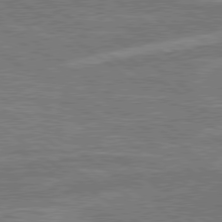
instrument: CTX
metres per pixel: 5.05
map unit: lApd
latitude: 79.2726
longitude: 173.8989
